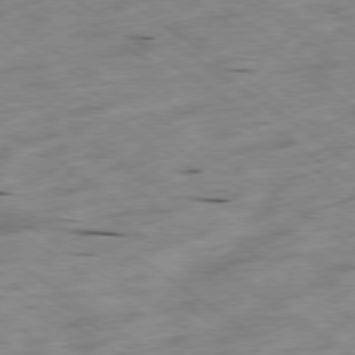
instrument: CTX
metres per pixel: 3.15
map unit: Hpe
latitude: -78.5762
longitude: -21.5182
